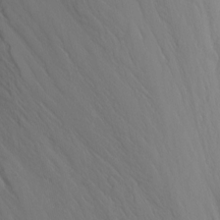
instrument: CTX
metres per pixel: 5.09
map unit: Nhu
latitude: -5.6722
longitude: -69.4615
